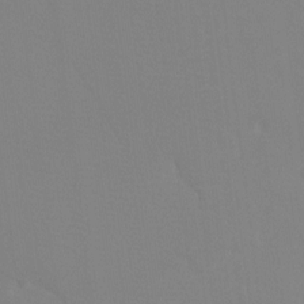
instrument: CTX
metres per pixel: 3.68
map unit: Ht
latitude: -9.0108
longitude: -33.9717
